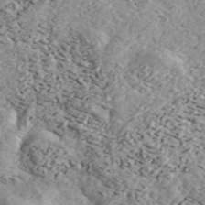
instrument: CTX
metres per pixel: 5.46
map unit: ANa
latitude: 44.1766
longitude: 46.6896
